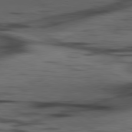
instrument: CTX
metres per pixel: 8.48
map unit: lApd
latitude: 80.5924
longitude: -85.7639
